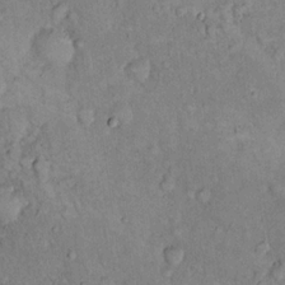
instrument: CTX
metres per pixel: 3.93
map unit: eHh
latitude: 19.1403
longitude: -61.7260
